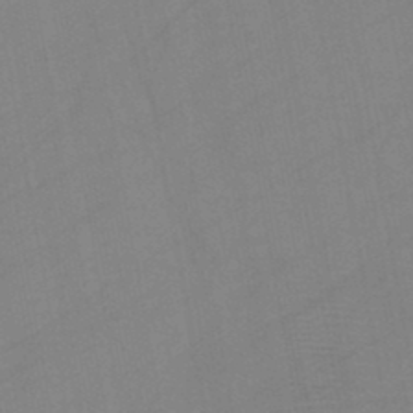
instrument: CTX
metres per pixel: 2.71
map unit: HNb
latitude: -45.7100
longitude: -40.6679
